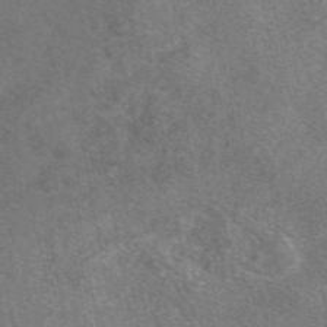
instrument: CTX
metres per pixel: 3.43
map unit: eAb
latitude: 48.3089
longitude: 108.8786
